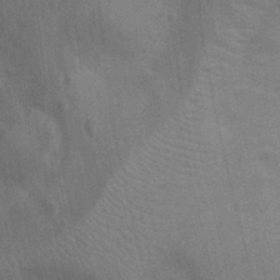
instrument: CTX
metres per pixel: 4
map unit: Ht
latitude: -11.1998
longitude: -22.2522
